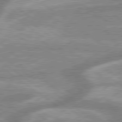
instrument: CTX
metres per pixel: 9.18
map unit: lApd
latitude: 79.4616
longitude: -168.8569
